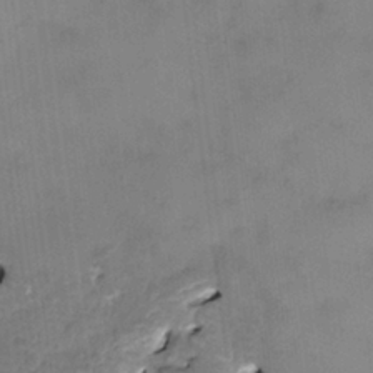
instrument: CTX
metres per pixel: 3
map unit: HNhu
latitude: 3.4993
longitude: 8.6518
